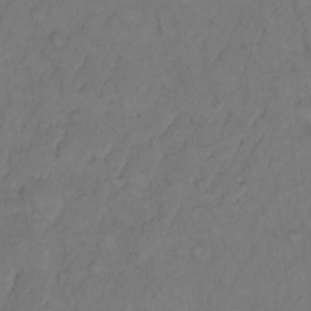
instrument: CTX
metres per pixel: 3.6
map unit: Hto
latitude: 10.2145
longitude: -58.9892
